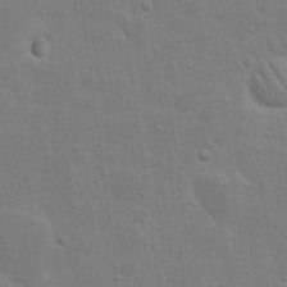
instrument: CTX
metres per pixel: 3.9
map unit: eHh
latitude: 20.3090
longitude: -62.3468
